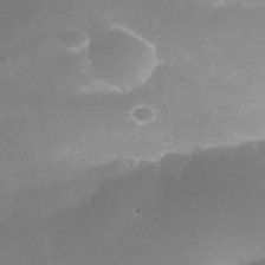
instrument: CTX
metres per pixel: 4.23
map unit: Nhe
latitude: -35.2754
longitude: -145.5560
